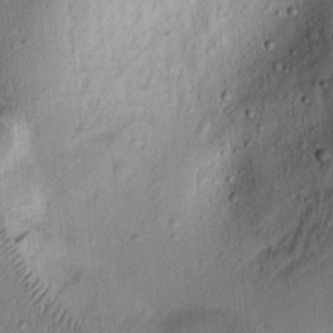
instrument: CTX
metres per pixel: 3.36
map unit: lAvf
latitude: 7.9717
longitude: 164.9164
